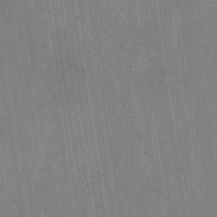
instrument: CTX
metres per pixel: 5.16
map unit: eHh
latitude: -39.4266
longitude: -26.9325
